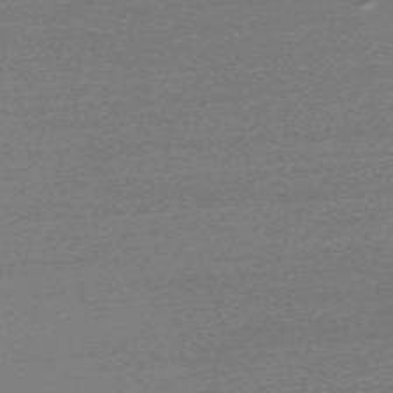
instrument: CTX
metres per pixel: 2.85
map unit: eHh
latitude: -62.7652
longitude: 52.8597
